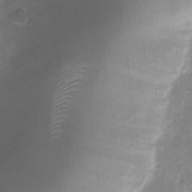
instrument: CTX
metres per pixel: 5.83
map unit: Nhu
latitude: -25.0297
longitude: -70.8758
